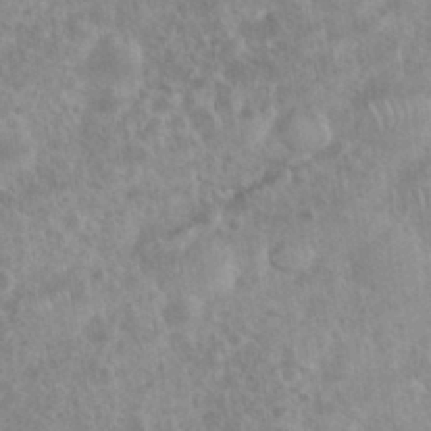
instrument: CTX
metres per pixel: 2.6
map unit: eHh
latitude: 34.9513
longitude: -62.1956
